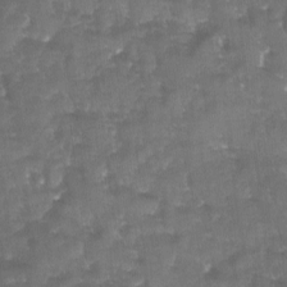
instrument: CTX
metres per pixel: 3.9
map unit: Ave
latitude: -11.2565
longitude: -119.3292
